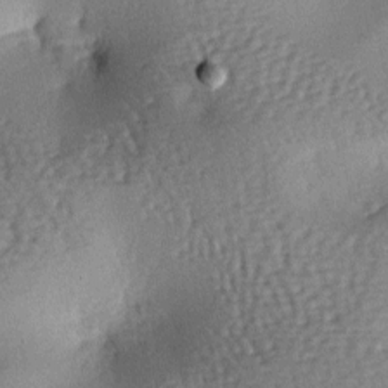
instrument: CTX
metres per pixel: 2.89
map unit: lAa
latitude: -6.9541
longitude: -125.9717
